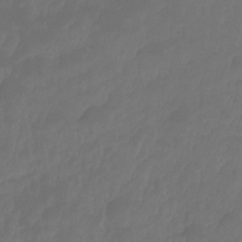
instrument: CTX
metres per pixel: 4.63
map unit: HNhu
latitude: -24.1984
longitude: 50.0283
